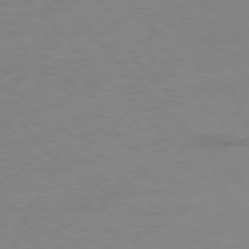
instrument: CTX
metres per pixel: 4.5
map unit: Ap
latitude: -77.7100
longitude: -83.3670
